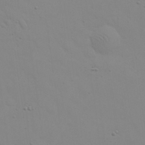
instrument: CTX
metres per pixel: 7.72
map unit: eHh
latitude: 24.5545
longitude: -65.7261
